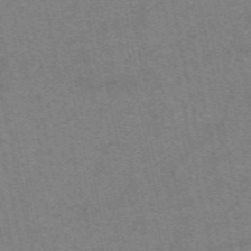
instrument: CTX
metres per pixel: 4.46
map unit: eAb
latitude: 51.4048
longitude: 108.4062
